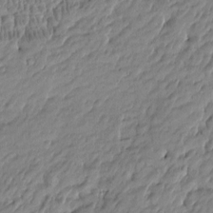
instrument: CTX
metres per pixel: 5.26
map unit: Htu
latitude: -5.1809
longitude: 177.1998
